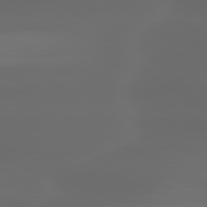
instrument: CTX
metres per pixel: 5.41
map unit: lApd
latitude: 80.1767
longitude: -117.8583
